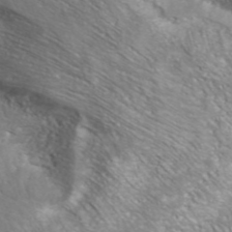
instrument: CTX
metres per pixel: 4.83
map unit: ANa
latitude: 40.0822
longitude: 23.3321
